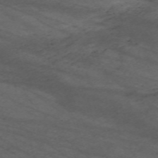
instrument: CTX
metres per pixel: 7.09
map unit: Nve
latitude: -59.8800
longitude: 61.7289
